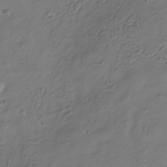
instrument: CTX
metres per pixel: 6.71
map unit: Hve
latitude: -34.1795
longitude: 90.5763
